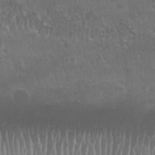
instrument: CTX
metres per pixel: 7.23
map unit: Nhu
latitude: 27.6127
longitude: -62.6491
